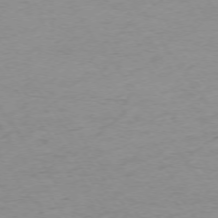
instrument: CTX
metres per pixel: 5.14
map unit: Ap
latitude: -74.4818
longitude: -85.2159
